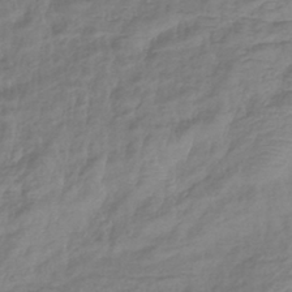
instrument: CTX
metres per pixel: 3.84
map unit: eHb
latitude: -40.2361
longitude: 78.4251
